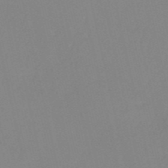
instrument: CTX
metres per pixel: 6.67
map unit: HNb
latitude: -52.8408
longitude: -50.3278
